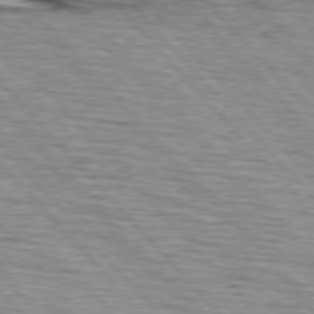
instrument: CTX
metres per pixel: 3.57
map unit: lApd
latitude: 75.9906
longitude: -83.0836
